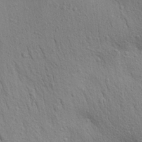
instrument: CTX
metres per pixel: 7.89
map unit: Aa
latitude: 29.4804
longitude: -147.4238
